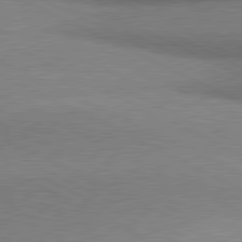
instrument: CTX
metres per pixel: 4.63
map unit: lApd
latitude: 80.8569
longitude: 164.6141
